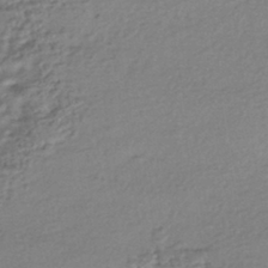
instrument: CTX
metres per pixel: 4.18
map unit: HNhu
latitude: -43.7099
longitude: 95.9178
